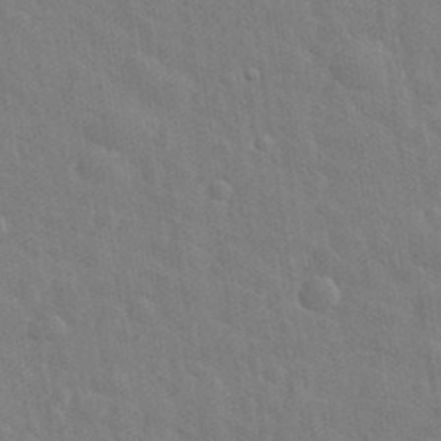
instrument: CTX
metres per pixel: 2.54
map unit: eHh
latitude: 35.4993
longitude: -61.3104
